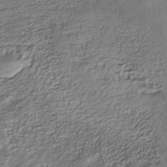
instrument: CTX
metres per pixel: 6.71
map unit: Nhe
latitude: -41.0297
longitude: -111.2915
